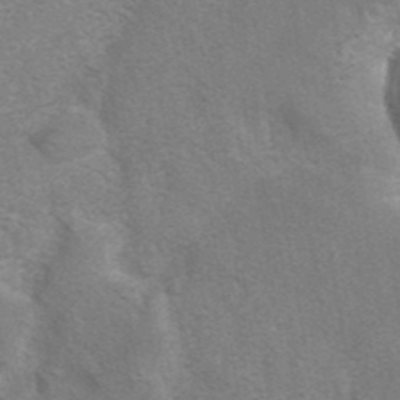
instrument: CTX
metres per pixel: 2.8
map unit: eAb
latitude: 41.4993
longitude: 106.0472
